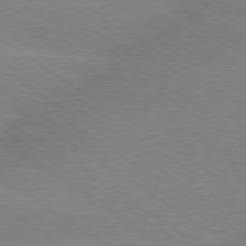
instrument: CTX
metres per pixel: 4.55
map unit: lApd
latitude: 79.3104
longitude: -152.3279
